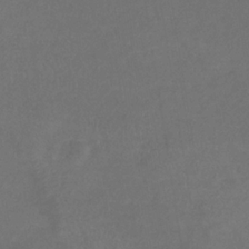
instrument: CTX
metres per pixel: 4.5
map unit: eHb
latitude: -32.8975
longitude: 72.2928
